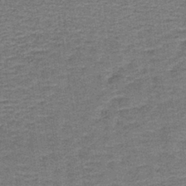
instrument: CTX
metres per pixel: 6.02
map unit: lHb
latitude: -40.6896
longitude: 55.5399
